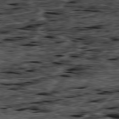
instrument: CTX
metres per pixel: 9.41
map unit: Ap
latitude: -79.4265
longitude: -91.6883
